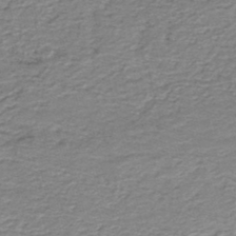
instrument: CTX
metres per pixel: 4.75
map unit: HNb
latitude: -44.1417
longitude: 50.8408
